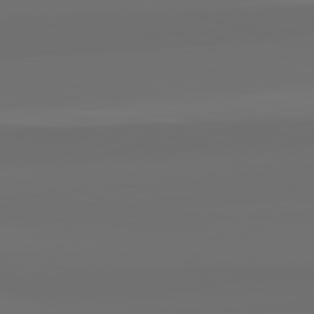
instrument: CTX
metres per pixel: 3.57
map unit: lApd
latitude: 82.6868
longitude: 162.7463
